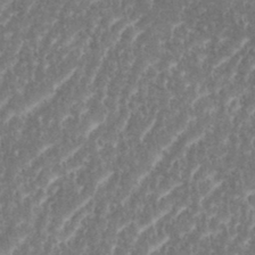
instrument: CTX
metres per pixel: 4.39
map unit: eHh
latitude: 35.0458
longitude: -134.5545
